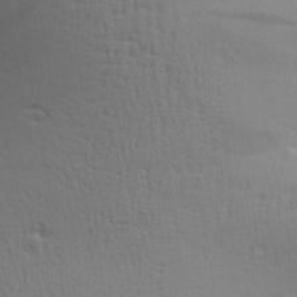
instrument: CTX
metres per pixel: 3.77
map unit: Aa
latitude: 25.4048
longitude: -136.4223
